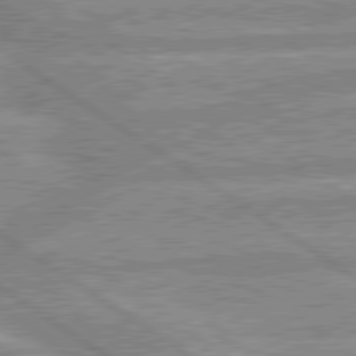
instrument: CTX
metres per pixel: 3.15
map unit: lApd
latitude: 80.0255
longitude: -169.2159
